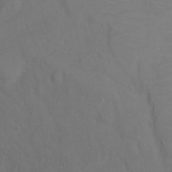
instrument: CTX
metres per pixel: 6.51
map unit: Ht
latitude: 1.7827
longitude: -33.2348
